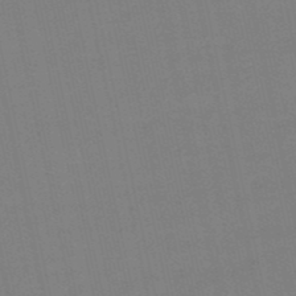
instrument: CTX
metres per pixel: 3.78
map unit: eHb
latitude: -50.0850
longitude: 73.2565
